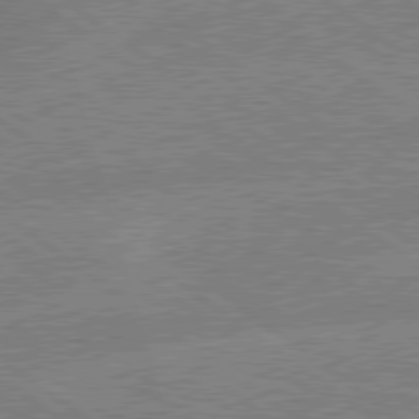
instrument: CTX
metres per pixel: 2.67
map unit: lApd
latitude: 79.1403
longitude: -144.8380
